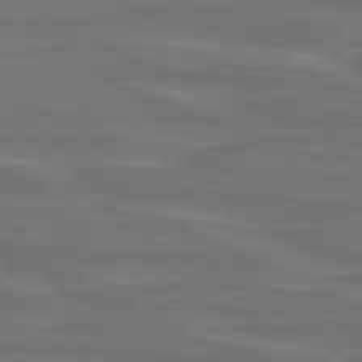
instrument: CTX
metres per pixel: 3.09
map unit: lApd
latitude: 75.1214
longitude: -79.3482
